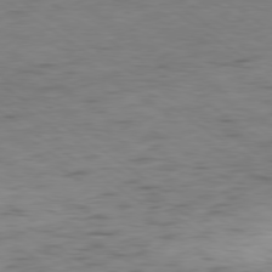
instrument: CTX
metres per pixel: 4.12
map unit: Hpe
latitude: -79.2942
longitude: 10.0472
